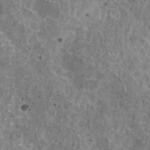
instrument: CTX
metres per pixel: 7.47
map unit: HNhu
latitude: 2.6490
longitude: 5.5021
